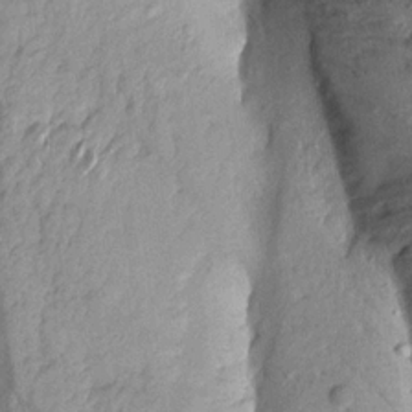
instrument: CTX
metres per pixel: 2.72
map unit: Aa
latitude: 15.8773
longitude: -146.5168
